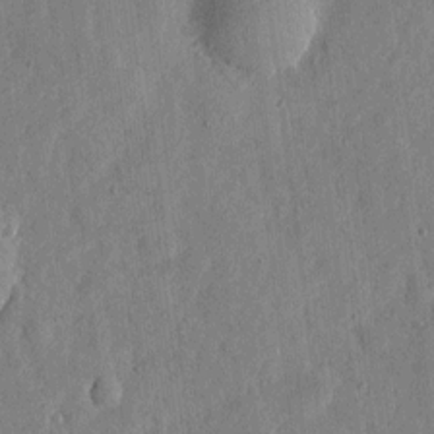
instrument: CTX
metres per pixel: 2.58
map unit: eHh
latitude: 5.8016
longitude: -71.9717
